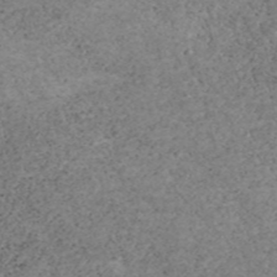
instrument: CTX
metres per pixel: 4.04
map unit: ANa
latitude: 39.6505
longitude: 19.2754
